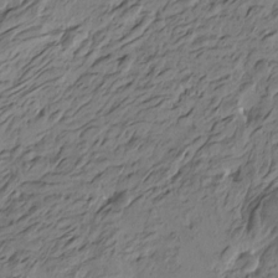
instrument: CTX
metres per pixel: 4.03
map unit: Htu
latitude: -5.2187
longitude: -178.4412
